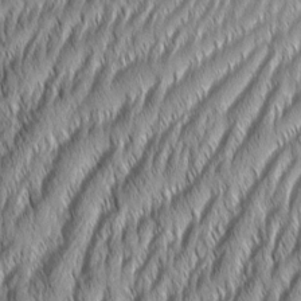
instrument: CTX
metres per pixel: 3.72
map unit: Aa
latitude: 7.5182
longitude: -130.6680
